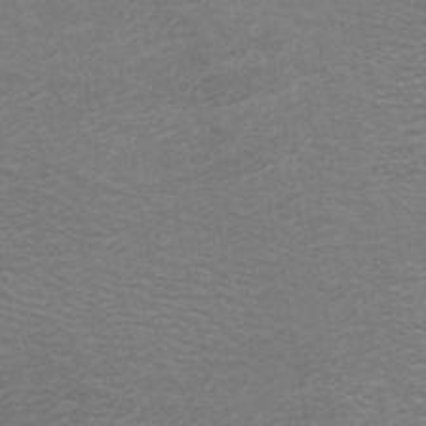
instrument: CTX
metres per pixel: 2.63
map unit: ANa
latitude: 44.6679
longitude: 25.9178
